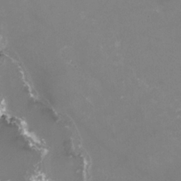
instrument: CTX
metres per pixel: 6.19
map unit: HNhu
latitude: -0.1039
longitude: -2.5168
